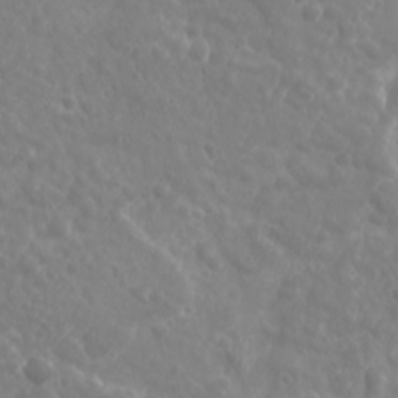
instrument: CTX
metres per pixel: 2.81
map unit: Ave
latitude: 18.0633
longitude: -133.3671
